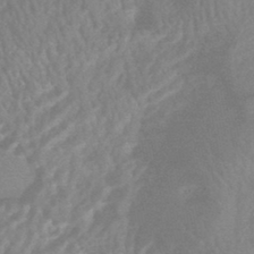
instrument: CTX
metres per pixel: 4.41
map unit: HNhu
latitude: -45.0486
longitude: 91.8045
